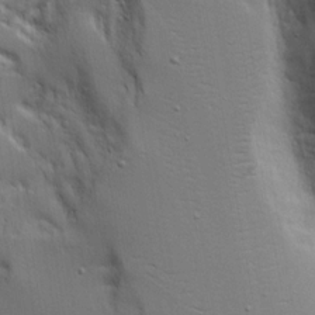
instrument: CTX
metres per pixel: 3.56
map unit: Aa
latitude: 18.2711
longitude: -125.2159
